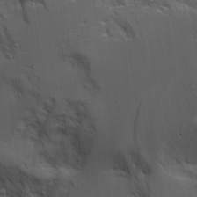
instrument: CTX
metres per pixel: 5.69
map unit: Aa
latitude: 19.2915
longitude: -125.4804
